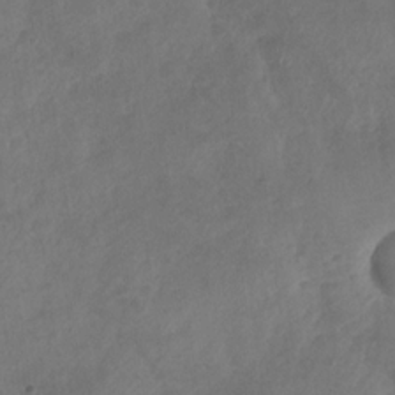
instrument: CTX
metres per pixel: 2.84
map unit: Nhu
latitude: -30.2172
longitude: -63.0648
